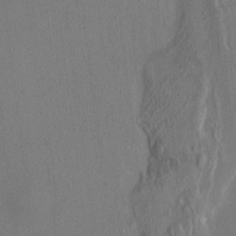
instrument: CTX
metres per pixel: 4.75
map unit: HNhu
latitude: 4.5546
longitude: 7.1431
